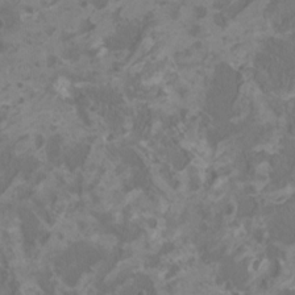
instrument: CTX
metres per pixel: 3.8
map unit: HNhu
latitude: 1.4048
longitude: -2.1200
